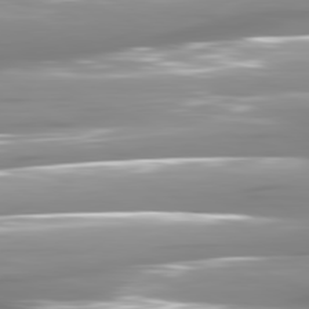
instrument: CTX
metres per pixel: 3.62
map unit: lApd
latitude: 81.2159
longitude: -145.6505
